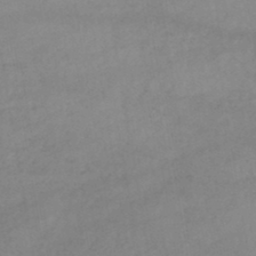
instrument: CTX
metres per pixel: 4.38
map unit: lHb
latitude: -44.4440
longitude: 67.0675
